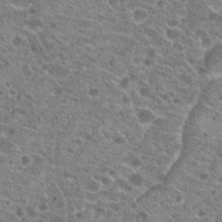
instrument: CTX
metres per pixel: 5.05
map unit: Hto
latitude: 21.0270
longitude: -41.5560
